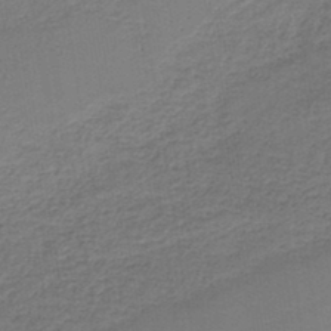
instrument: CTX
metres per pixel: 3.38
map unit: HNb
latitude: -43.4832
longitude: 49.2376
